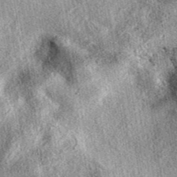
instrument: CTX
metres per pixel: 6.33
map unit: eAb
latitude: 39.7638
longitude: 111.3321
